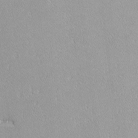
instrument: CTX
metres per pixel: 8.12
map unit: lHvf
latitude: -12.4440
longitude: -104.8380
